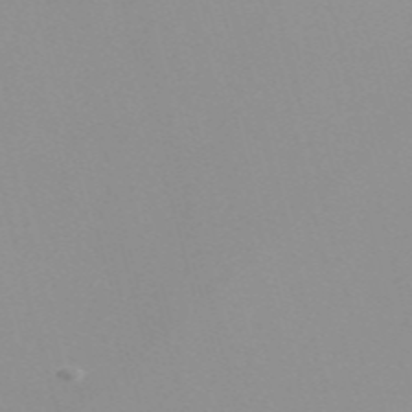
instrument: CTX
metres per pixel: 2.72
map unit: Nve
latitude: -57.3321
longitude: 60.1984
